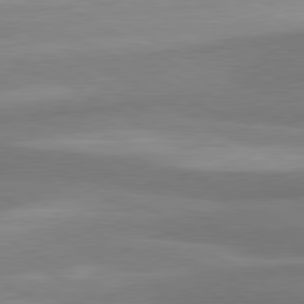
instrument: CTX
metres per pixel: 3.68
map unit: lApd
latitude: 80.4412
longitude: 176.1984
